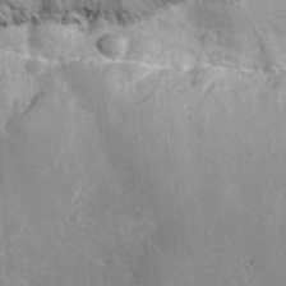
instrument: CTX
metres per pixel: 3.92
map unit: Hto
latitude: 35.7449
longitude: -46.5168
